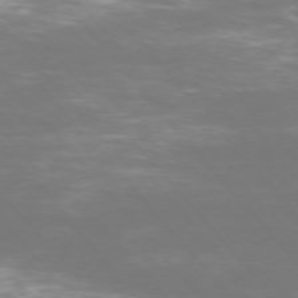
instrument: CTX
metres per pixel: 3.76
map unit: Ap
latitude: -75.7100
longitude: -76.7624
